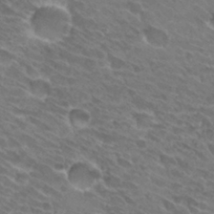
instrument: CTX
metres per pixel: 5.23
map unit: Hto
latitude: 31.4238
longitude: -44.2522
